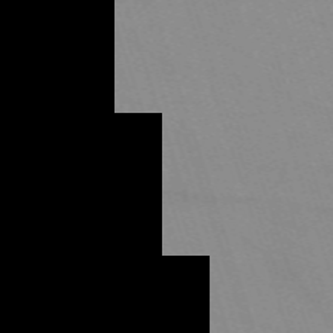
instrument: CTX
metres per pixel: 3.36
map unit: eHh
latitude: -64.3307
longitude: 52.4062
